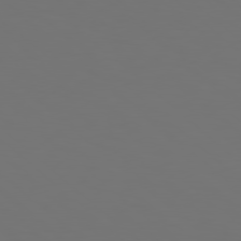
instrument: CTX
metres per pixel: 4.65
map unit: Hpe
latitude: 78.4223
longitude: -173.8583
